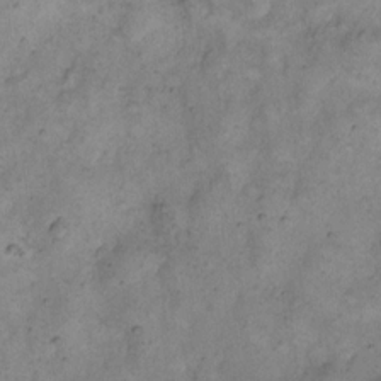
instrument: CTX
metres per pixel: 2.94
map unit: eHh
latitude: 15.3860
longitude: -63.4616
